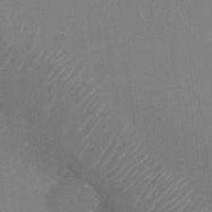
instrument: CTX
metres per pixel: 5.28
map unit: Nhu
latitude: -24.0283
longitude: -72.4979
